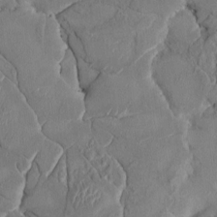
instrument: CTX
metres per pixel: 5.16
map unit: HNhu
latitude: 3.3481
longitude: -7.1025
